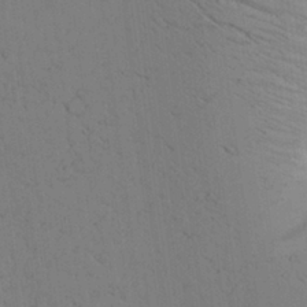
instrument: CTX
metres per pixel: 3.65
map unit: Aa
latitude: 26.6869
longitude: -137.3671
